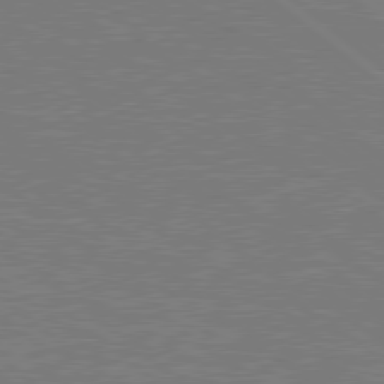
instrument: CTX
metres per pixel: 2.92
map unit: Hpe
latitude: 78.6869
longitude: -123.6127
